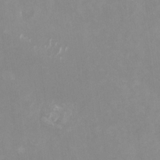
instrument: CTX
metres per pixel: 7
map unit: Nhu
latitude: -27.7288
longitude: -75.8017
